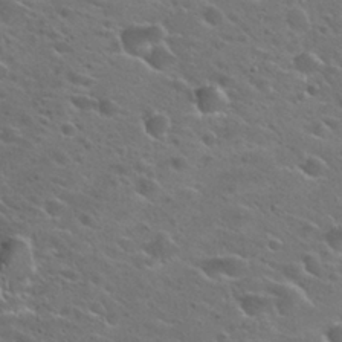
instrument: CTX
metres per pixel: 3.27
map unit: Hto
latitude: 25.6127
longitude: -50.0822
